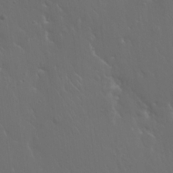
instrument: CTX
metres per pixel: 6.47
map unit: Hto
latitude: 19.1025
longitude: -56.5167
